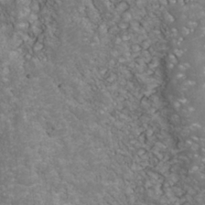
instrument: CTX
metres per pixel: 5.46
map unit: Nhu
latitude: -39.7856
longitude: -83.3859
